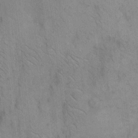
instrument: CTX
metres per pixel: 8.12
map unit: Hto
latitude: 8.8191
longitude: -60.9513
